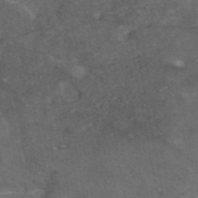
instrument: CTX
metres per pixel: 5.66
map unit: eAb
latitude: 46.5924
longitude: 114.2172
